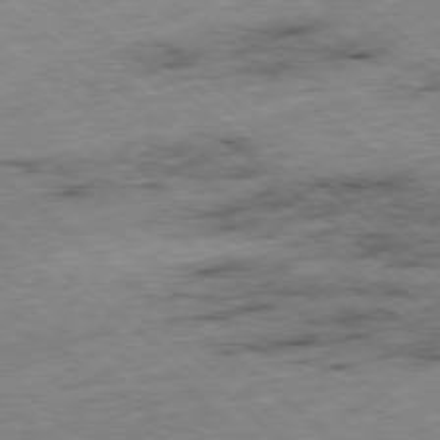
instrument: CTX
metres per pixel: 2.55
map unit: Ap
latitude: -78.5951
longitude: -48.5924
